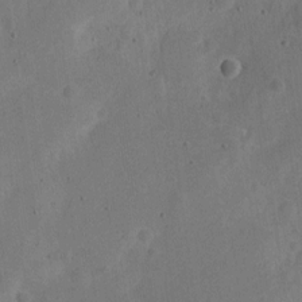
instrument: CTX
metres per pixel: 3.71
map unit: Nve
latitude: -25.7477
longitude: 107.3132
